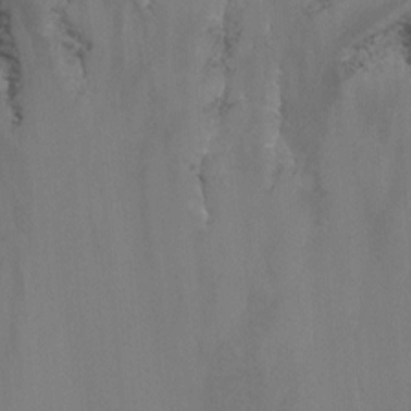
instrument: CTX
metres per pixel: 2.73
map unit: Nhu
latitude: -7.2187
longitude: -78.6113
